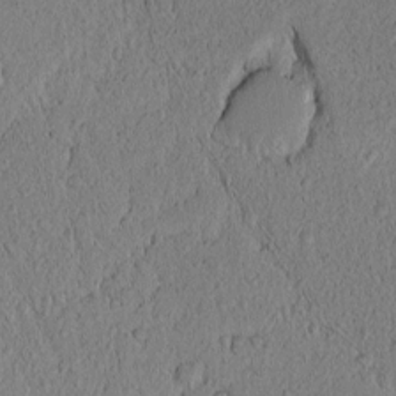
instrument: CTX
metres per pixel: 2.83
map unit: Nhu
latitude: -6.2928
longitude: -153.3671
